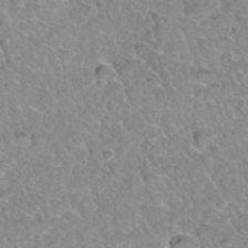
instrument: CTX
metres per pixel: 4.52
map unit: Hto
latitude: 35.0458
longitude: -48.2334
